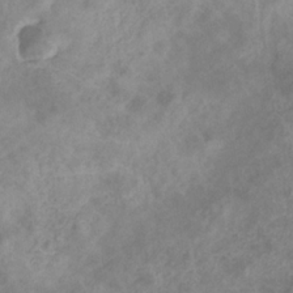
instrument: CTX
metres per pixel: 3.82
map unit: eHb
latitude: -31.4832
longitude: 70.7274
